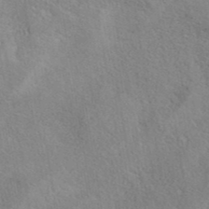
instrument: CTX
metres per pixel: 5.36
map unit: eAb
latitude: 40.0633
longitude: 110.5384
